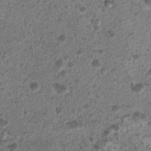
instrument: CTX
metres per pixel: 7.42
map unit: Nhu
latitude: 5.9528
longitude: -18.3089
